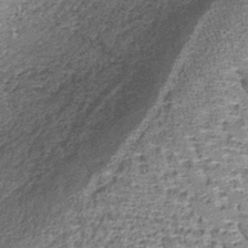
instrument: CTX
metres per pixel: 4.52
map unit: lHb
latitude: -37.2942
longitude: 66.1606
